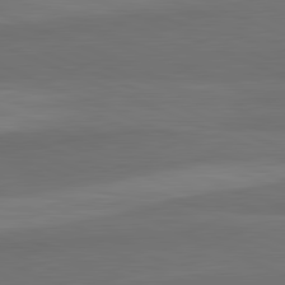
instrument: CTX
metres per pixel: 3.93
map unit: lApd
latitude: 82.3089
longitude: 156.8408
